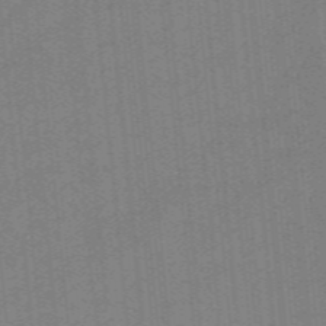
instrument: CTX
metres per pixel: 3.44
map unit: eHb
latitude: -44.4440
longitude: 87.6155
